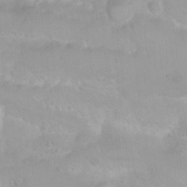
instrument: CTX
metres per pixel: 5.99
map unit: Ht
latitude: 3.9528
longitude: -27.7261
